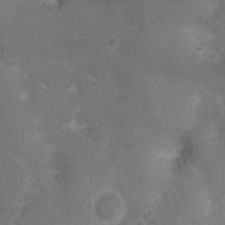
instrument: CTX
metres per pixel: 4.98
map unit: Nhu
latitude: 2.7435
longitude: -15.0459
